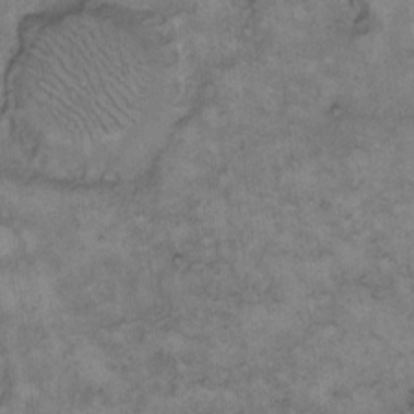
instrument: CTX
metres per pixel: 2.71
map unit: Hto
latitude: 9.2726
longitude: -59.9150
